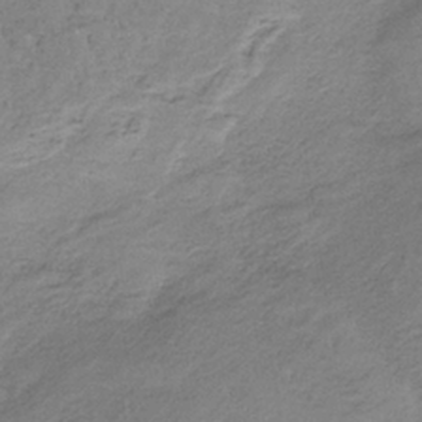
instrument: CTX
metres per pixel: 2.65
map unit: HNb
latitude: -34.6518
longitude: 58.6518
